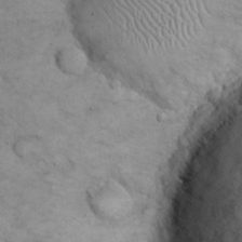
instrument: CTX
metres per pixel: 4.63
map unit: eHh
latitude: 21.8773
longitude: -59.0081
